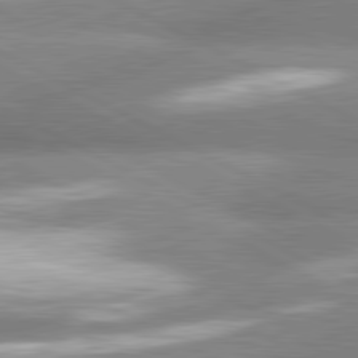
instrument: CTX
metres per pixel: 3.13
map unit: lApd
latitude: 81.0836
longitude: -163.6127
